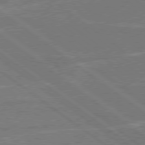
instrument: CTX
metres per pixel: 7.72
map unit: Hpe
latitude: 78.5546
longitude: -130.1956
